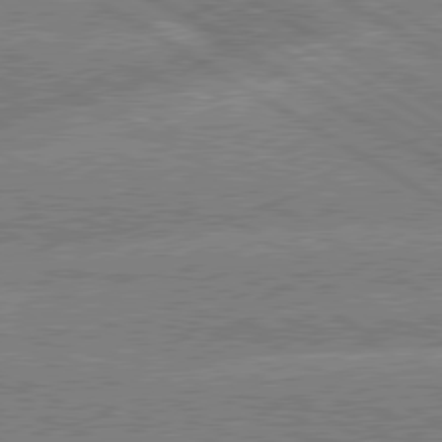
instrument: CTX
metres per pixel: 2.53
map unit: lApd
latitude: 79.6127
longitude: -133.7828
